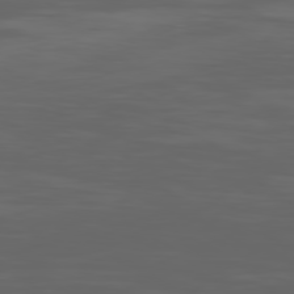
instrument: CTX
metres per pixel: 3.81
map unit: Ap
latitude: -79.9178
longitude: -93.9906
